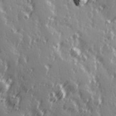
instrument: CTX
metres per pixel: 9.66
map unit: Hve
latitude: 26.1578
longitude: 146.8408
